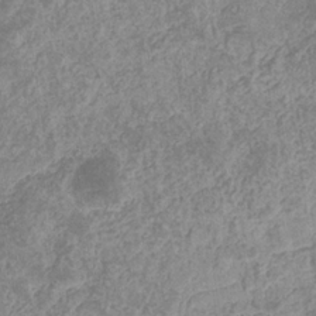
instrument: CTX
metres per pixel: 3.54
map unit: eHb
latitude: -31.4265
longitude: 72.3873
